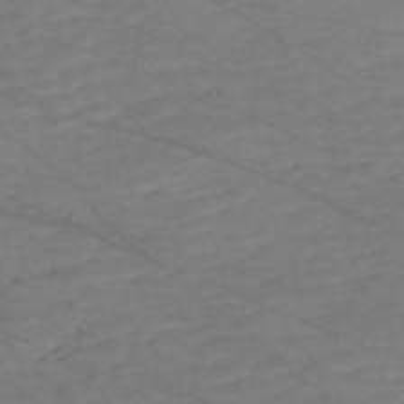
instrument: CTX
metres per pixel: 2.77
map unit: Nve
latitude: -58.7274
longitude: 61.1998
